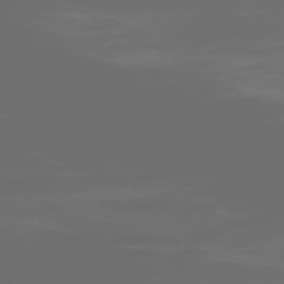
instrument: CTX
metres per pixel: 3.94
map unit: Hpe
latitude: -73.8611
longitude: 5.5588
